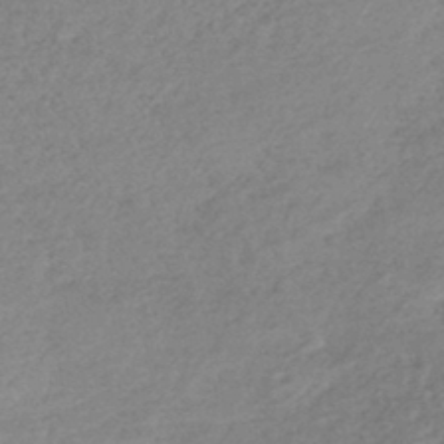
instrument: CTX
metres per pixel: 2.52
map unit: lHb
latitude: -44.0661
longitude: 71.5210
